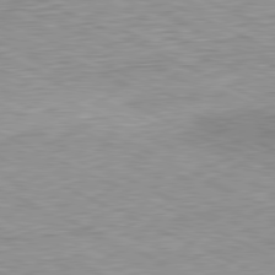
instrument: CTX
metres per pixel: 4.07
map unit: Hpe
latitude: -81.5399
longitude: 10.5385
